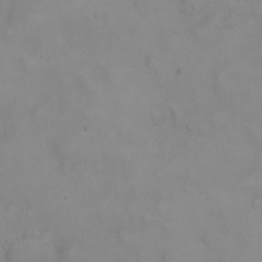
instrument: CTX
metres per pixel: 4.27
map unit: eHh
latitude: 23.0080
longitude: -60.7624
